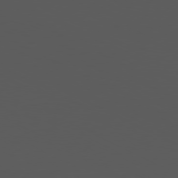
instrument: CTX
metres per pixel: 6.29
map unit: Ap
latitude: -80.8786
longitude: -62.5168
